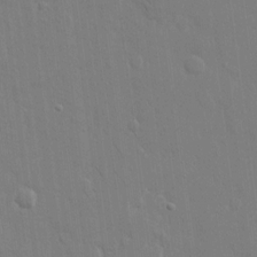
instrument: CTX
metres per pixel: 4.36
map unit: eHh
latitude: 12.8002
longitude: -70.3845
